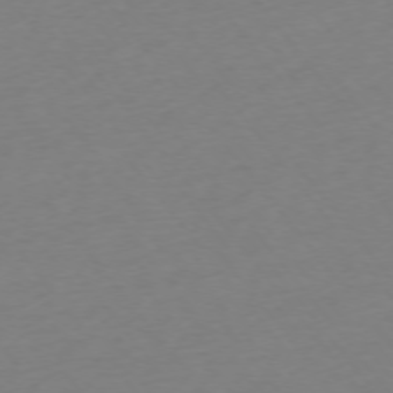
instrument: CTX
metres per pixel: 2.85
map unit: Ap
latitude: -74.9353
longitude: -71.9528
